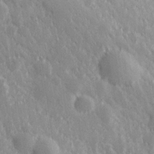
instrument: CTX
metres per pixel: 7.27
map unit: Hve
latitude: 25.1403
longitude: 146.1606
